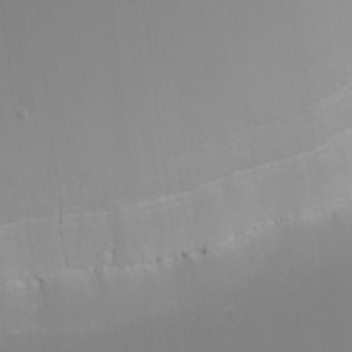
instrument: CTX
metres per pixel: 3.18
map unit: Nhu
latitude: -4.3495
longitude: -76.9891
